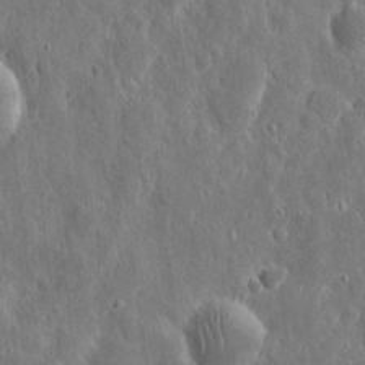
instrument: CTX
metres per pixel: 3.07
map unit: eHh
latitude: 11.5182
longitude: -73.2348
